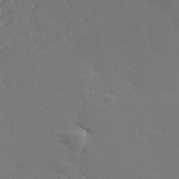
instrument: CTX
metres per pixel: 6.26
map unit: lHvf
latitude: 26.7246
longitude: 142.7463
